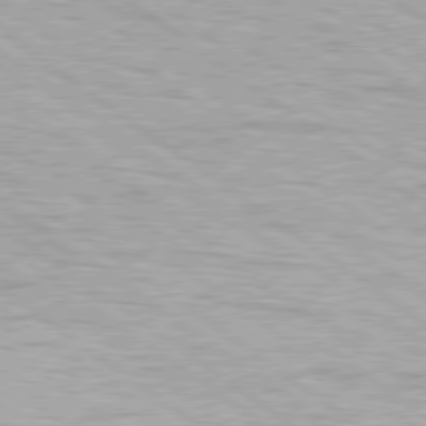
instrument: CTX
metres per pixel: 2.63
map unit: Hpe
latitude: 79.2915
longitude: -154.7057
